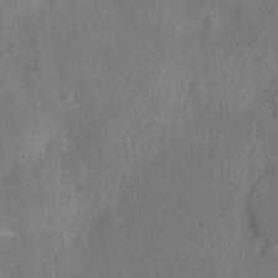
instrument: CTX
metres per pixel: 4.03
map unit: Nve
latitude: -25.6533
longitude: 107.2754
